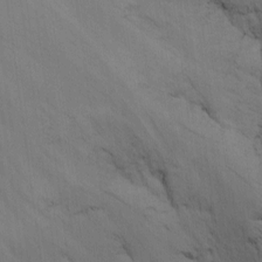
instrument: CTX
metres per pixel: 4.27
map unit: Nhu
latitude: -7.9367
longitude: -68.2333
